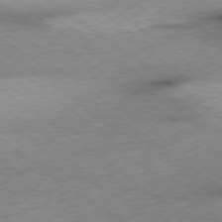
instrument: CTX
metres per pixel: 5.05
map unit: Ap
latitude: -78.9730
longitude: -91.2726
